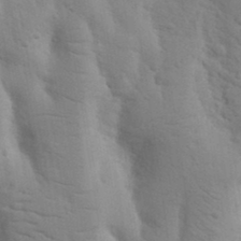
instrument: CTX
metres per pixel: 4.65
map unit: Nhu
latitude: 18.6112
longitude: -76.2144
